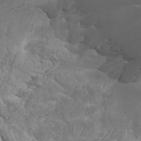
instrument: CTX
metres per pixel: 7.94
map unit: Htu
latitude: -6.2361
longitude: -74.9703
